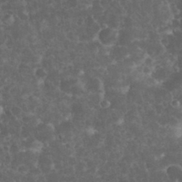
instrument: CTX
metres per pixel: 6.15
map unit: eHh
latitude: 33.7450
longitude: -63.8773
